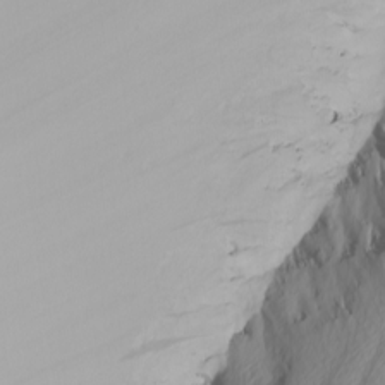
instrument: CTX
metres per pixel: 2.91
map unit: Nhu
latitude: -6.4629
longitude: -96.4412
